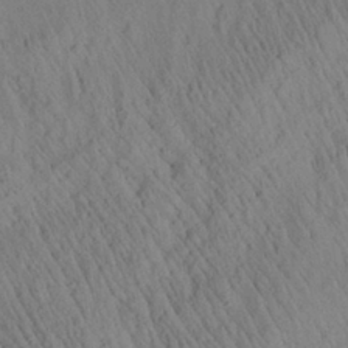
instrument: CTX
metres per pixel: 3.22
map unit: Aa
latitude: 26.8002
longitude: -141.9339
